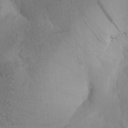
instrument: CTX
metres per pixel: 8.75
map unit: Htu
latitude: -0.2362
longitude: 173.5588
